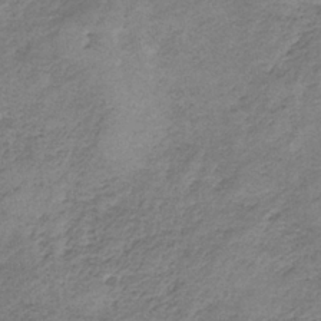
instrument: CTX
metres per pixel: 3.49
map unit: HNb
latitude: -34.5007
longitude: 56.9164
